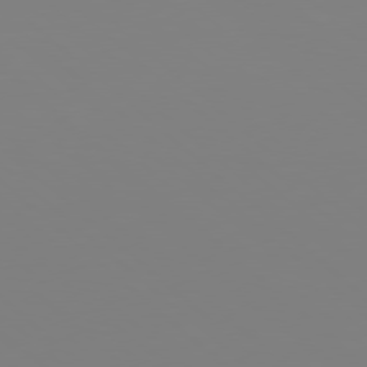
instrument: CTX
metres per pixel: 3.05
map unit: Hpe
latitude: 77.8016
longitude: -174.3089
